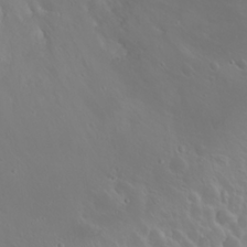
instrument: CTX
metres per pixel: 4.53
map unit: Nhu
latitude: 23.8961
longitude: -64.1011
